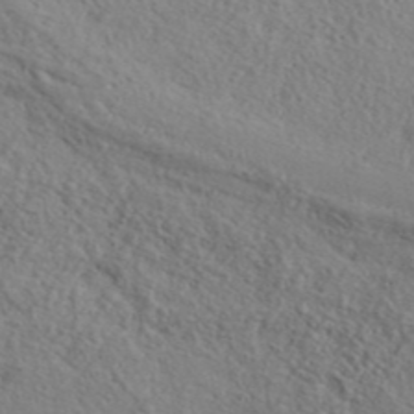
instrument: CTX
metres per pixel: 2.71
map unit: ANa
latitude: 44.4601
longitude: 44.9542
